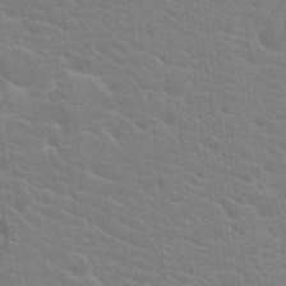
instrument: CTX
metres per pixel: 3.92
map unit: Hto
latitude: 20.2334
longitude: -39.7827
